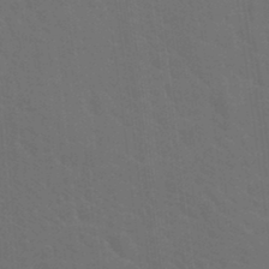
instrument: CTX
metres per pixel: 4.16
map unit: Hto
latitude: 18.7435
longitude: -36.6869
